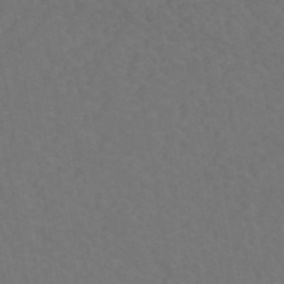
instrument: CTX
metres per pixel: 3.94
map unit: eHh
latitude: -42.7085
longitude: -32.0633
